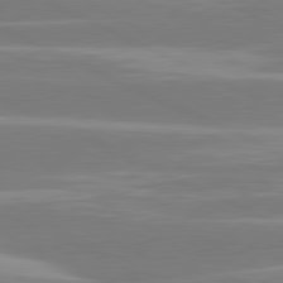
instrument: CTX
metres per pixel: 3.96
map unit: lApd
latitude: 81.0836
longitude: -130.9136
